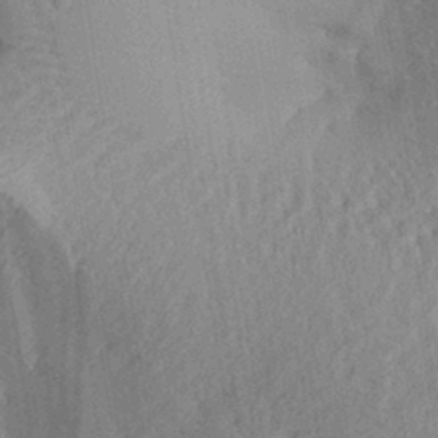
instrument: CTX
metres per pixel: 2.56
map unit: Aa
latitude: 29.1025
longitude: -136.5546
